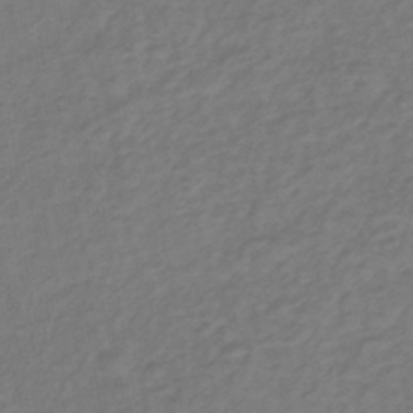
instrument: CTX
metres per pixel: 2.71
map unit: lHb
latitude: -39.1620
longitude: 72.1228
